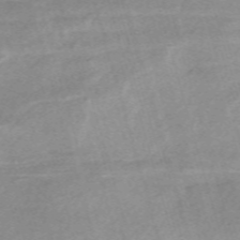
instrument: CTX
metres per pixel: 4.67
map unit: eHh
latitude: -61.2376
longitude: 53.1809
